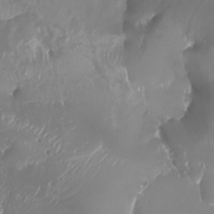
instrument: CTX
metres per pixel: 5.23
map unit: Aa
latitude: -7.7288
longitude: -78.9136
